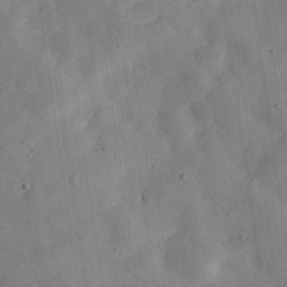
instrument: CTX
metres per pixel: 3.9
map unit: eHh
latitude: 30.1389
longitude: -75.6505
